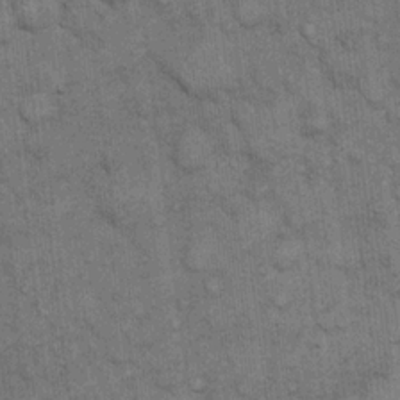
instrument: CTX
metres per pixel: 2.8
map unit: eHh
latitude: 14.7247
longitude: -65.3671
